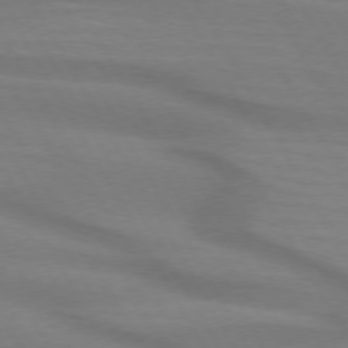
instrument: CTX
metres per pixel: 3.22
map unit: lApd
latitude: 74.1389
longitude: -65.5182
